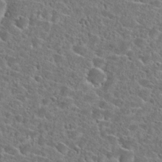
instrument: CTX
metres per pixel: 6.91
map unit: Hto
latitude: 24.6490
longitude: -46.7247
